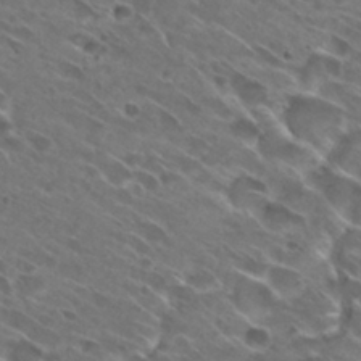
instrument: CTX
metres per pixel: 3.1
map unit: Hto
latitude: 29.2159
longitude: -43.8206
